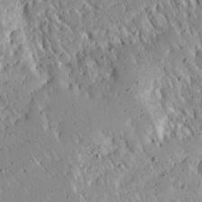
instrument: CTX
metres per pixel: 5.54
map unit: Ave
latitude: 15.5183
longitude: -140.5167
